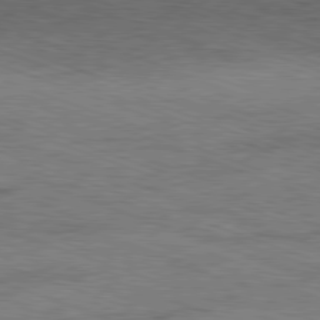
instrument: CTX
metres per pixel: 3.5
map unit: Ap
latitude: -81.4644
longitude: -72.5735
